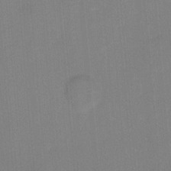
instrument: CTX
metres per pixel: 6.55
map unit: Hto
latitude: 4.4979
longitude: -31.2348
